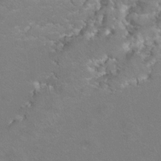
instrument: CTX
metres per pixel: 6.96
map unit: Hto
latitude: 8.0633
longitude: -30.8569
